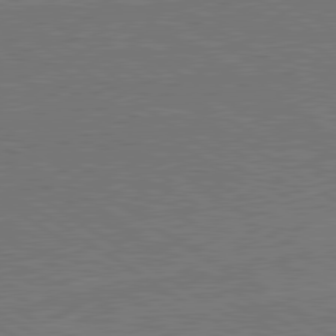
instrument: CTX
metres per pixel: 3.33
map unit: lApd
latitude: 79.7639
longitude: 165.7478
